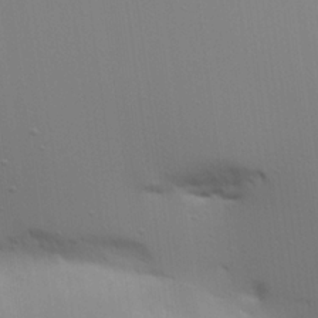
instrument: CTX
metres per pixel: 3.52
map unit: Aa
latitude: 21.3482
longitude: -142.7435
